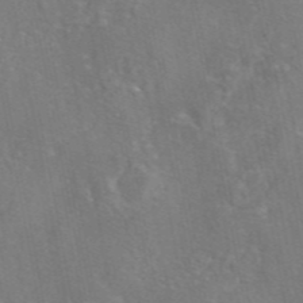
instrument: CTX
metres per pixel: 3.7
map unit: eAb
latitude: 45.8772
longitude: 107.7667
